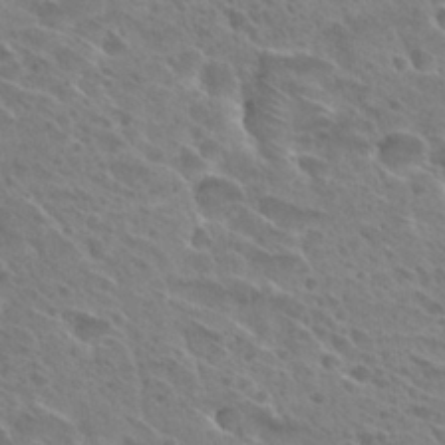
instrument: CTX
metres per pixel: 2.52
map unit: Hto
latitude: 28.0633
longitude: -39.4615
